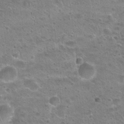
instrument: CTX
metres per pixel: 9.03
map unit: Hto
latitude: 23.1403
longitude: -49.2159
